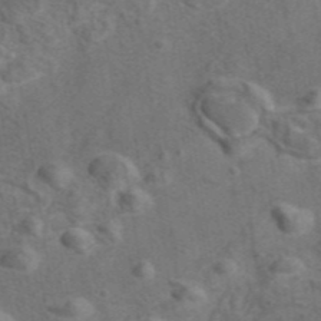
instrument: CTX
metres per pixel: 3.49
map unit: eAb
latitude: 43.4049
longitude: 111.1242
